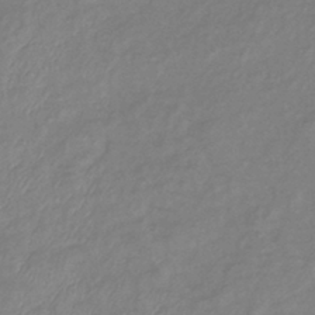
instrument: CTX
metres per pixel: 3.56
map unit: eHb
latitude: -40.9919
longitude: 81.4644
